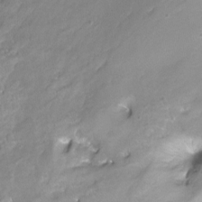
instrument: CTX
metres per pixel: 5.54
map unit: Ht
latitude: -12.9353
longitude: -45.4804
